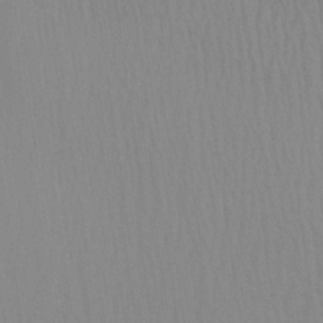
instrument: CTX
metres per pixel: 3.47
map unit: Aa
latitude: 29.4615
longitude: -134.8380
